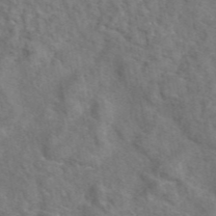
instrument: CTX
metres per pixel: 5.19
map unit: eAb
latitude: 46.6302
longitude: 128.0472
